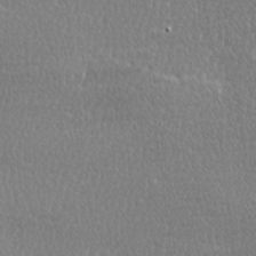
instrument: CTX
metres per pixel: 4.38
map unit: Ave
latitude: -0.1984
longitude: -115.1214
